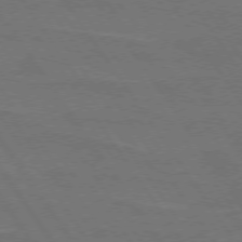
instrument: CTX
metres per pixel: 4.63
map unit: lApd
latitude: 74.6491
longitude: -56.5167
